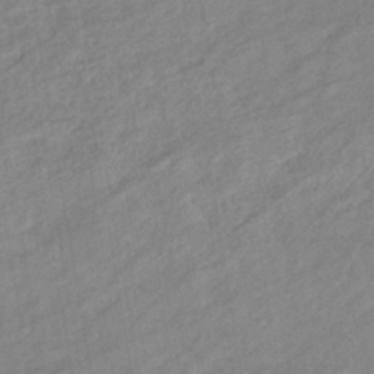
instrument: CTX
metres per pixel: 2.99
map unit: eHb
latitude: -40.9542
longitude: 83.0486
